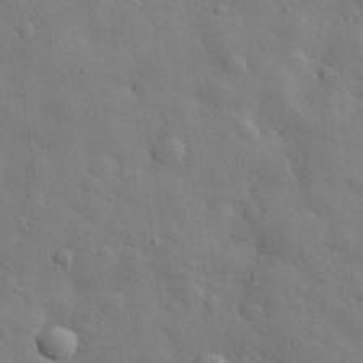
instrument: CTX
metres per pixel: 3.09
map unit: eHh
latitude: 29.6316
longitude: -76.0822
